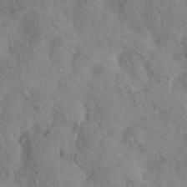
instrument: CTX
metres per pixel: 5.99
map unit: Hto
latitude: 9.4238
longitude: -59.4804
